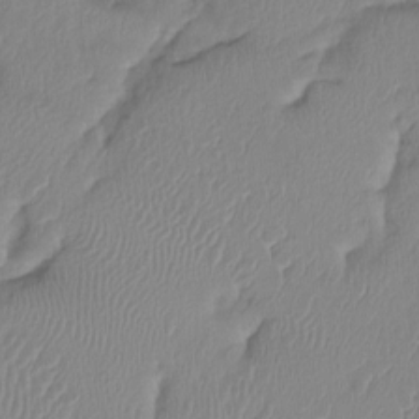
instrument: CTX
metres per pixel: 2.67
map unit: Ht
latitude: -14.1606
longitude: -50.8758
